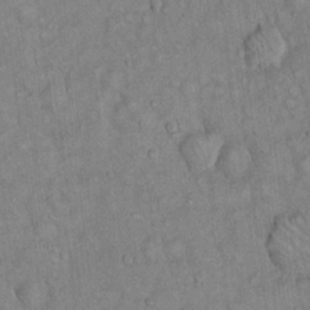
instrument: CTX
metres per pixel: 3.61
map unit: Hto
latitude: 14.1389
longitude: -58.7057
